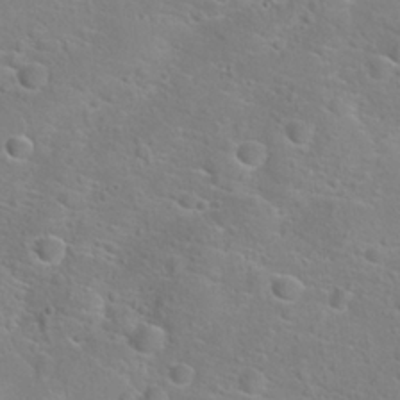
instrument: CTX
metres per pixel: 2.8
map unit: Hto
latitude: 22.4412
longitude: -45.1214
